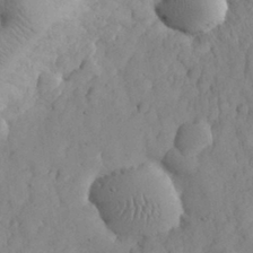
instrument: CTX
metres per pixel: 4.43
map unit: eHh
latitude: 30.9514
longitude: -67.9717
